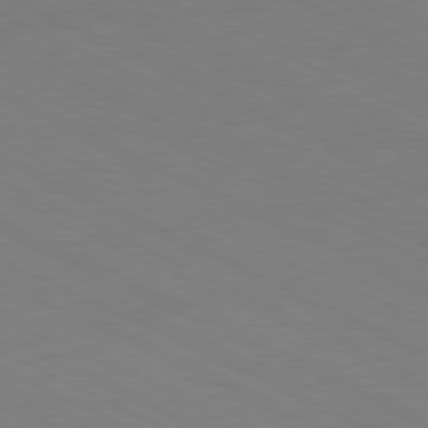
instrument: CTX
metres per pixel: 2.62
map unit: Ap
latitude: -80.6708
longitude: -93.7260
